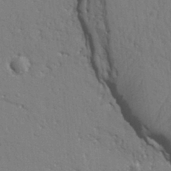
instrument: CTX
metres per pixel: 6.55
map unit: Ht
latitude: 9.9150
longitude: -77.1781
